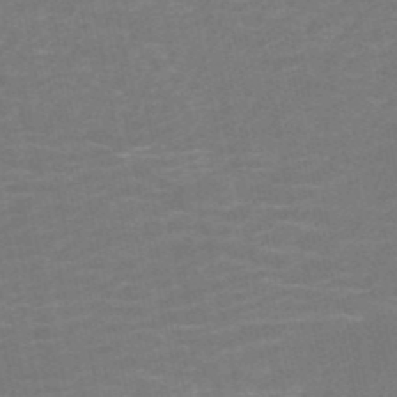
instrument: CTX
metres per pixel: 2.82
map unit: HNb
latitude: -51.1809
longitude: -48.3278
